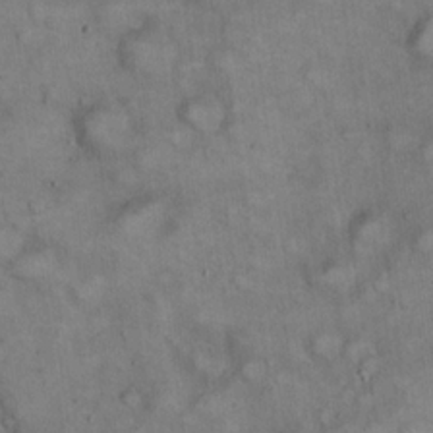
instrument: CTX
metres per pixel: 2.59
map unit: eHh
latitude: 22.3656
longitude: -61.0458
